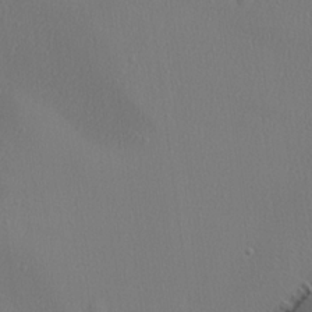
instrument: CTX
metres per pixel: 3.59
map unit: lHvf
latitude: 22.5357
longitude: 142.0661
